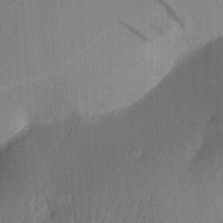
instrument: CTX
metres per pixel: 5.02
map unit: Aa
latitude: 30.8569
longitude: -141.9150
